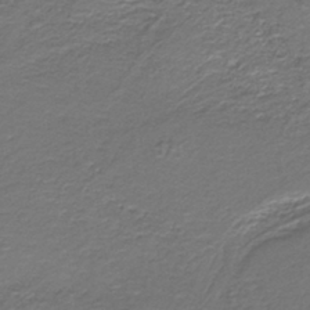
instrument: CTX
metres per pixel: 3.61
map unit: lHb
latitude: -39.6533
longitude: 52.4818
